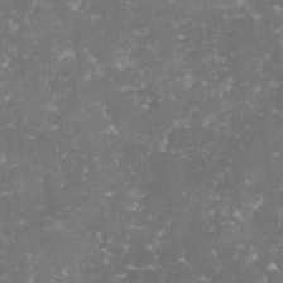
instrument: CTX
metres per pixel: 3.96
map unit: lHvf
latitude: -15.0298
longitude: -99.0836
